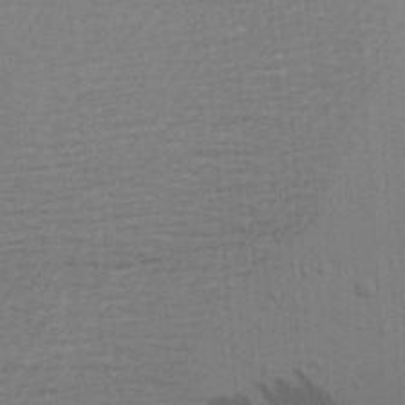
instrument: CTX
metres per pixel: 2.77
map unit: Aa
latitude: 19.9150
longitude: -143.3104
